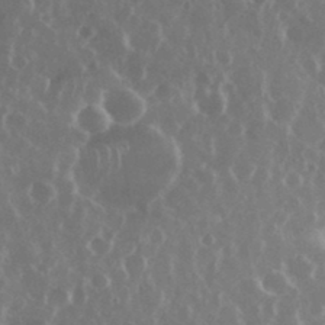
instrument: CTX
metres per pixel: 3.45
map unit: eHh
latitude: 34.8569
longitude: -58.8191
